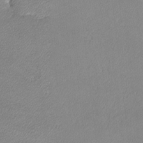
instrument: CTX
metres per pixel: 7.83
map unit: lHvf
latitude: -12.0661
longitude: -102.7624
